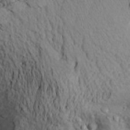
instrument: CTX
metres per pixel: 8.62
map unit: Aa
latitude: 21.2726
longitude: -149.8394
